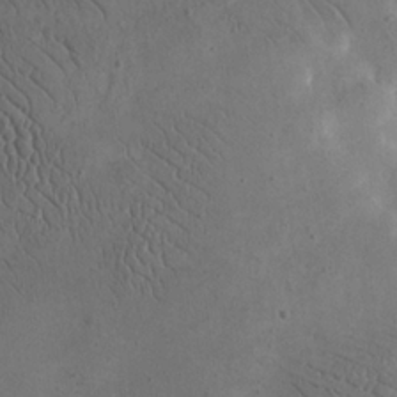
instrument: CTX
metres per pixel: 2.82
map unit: eHh
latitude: 24.4034
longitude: -66.7813
